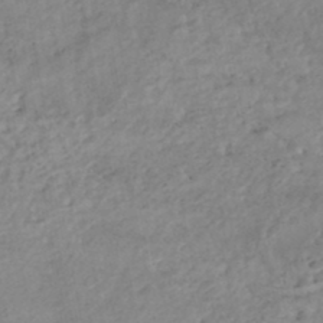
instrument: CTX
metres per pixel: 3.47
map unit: Nhe
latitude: -48.1417
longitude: -173.3292
